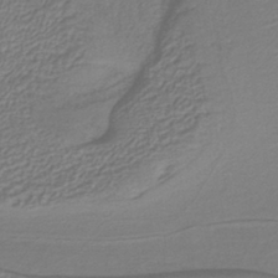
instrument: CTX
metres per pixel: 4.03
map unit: lHb
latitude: -41.2943
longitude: 51.8800
